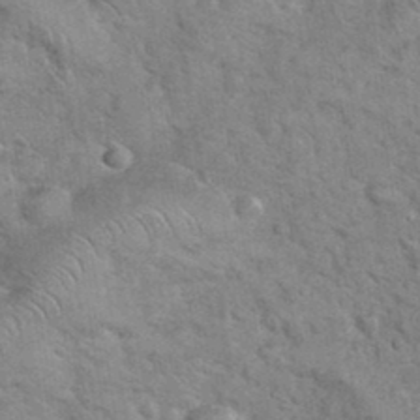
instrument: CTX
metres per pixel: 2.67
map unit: eHh
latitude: 37.3104
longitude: -65.2726
